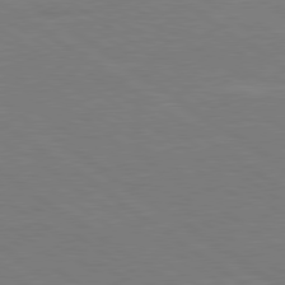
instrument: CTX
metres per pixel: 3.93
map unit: Hpe
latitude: 79.3293
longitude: -125.2159
